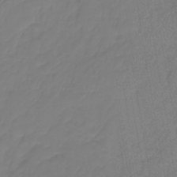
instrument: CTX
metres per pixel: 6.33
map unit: lHb
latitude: -42.2928
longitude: 60.6896
